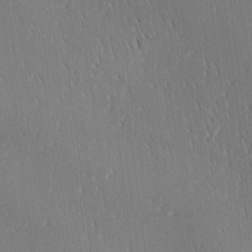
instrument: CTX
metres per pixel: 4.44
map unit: Ave
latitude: 2.3656
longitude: -114.9702
